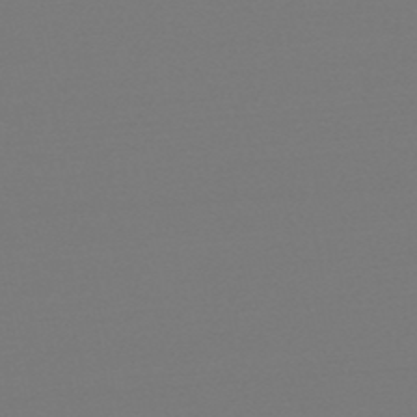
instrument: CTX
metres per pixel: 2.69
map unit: eHb
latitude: -49.6722
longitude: 67.1053
